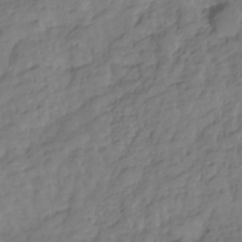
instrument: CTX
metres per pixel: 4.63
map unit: Hve
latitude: -29.4643
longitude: 91.1809
